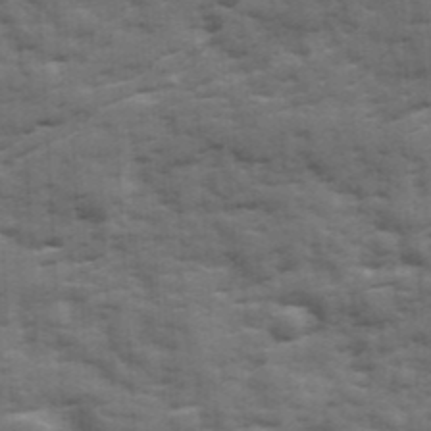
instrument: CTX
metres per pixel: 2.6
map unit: Ave
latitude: 18.6679
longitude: -129.8394
